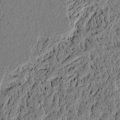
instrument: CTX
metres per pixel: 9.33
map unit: lAvf
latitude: 4.7057
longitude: 164.9164
